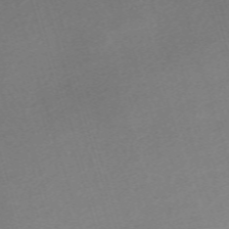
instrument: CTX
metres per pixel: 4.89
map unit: eHh
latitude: -62.1228
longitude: 53.5588
